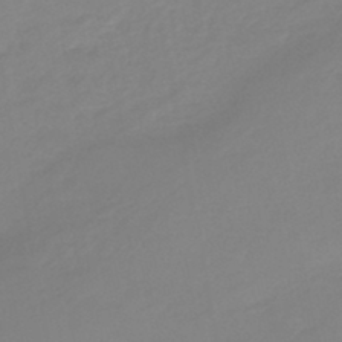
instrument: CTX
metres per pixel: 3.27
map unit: eHb
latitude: -45.1053
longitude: 85.8233
